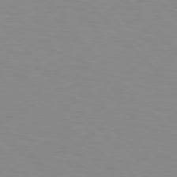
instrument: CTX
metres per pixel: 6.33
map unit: Hpe
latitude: 76.7057
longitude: -160.1200
